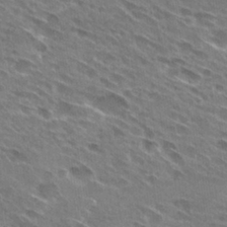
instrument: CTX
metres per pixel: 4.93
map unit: Hto
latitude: 29.1970
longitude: -44.7435
